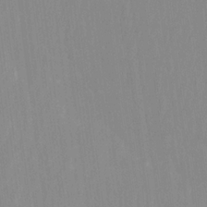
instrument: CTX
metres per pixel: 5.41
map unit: Htu
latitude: -9.5588
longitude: -75.4804
